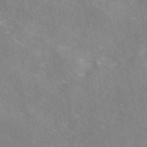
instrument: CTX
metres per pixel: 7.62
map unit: eAb
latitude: 49.4426
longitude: 118.4440
